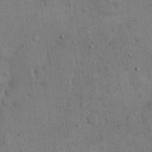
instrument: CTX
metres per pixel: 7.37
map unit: eHh
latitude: 15.3293
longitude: -68.3656
